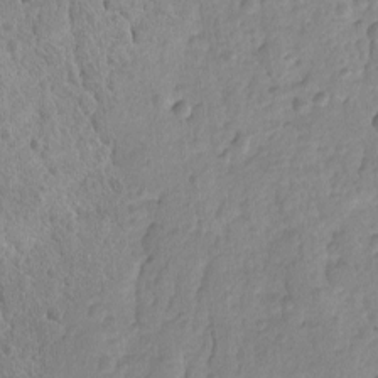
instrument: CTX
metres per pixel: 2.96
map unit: lAvf
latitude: -8.8786
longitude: -120.0255
